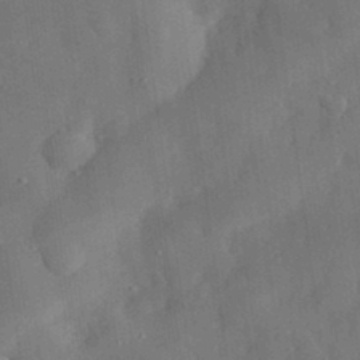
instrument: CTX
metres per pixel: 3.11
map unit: eHh
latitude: 30.1767
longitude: -77.0269
